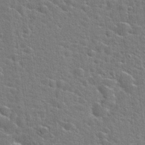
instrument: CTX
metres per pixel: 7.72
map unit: Hto
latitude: 22.8947
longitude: -44.3278
